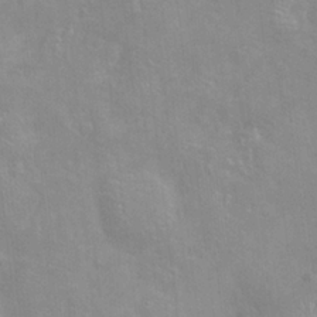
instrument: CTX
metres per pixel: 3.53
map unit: Nve
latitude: -8.0661
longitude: 174.3117
